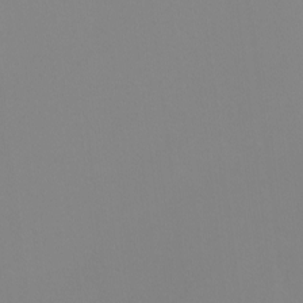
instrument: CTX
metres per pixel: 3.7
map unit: Nhu
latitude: -8.8597
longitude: -94.9703
